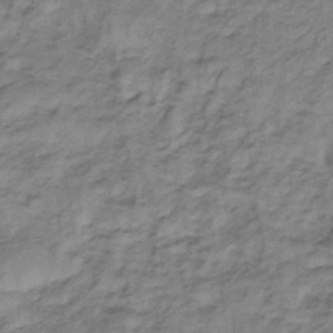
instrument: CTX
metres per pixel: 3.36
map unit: lHb
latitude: -33.3132
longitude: 65.9178
